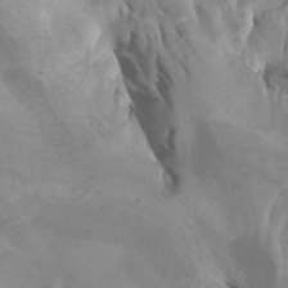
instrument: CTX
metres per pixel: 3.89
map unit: Htu
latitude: -6.1039
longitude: -76.4979
